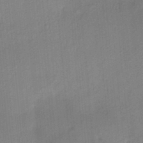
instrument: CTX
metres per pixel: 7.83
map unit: HNhu
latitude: 13.7072
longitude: 10.6141
